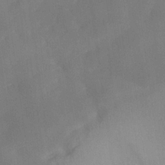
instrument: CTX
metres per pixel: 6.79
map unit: lHvf
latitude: 21.7261
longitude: 140.9353
